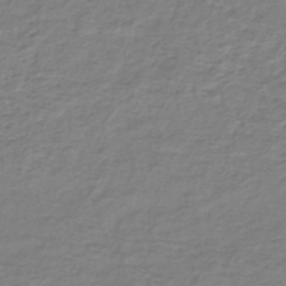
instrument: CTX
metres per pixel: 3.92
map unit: lHb
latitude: -42.0849
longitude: 70.2173
